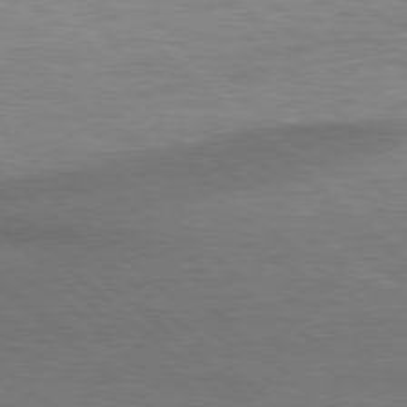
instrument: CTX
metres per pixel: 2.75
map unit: Hpe
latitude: 77.7449
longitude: -125.8583
